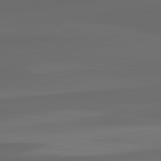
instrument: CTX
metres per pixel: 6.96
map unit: lApd
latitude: 82.6868
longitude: 159.7855
